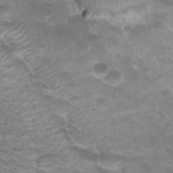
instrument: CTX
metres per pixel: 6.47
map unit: Hto
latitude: 26.4790
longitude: -35.8394
